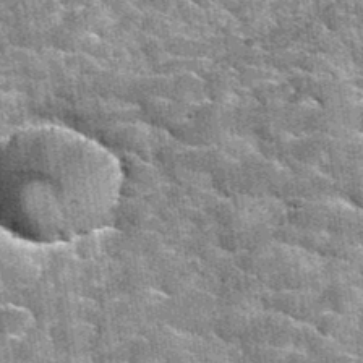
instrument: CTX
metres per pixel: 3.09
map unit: Hto
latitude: 35.4993
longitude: -52.7435
